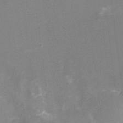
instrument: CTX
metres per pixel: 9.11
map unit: Nhu
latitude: -16.0661
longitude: -56.7624
